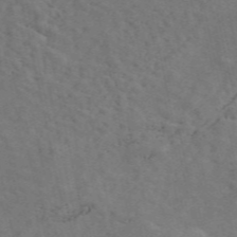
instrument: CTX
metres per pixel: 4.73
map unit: ANa
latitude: 49.4993
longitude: -81.3293
